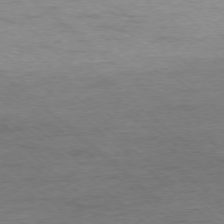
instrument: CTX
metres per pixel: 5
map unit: Ap
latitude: -78.2739
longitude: -85.6127
